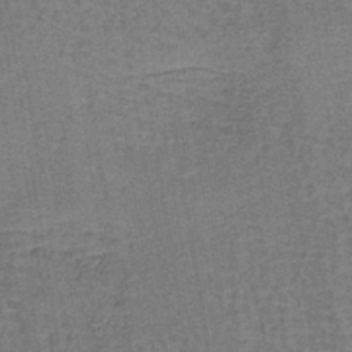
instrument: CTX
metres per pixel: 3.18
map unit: lHb
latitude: -40.7463
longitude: 57.3698
